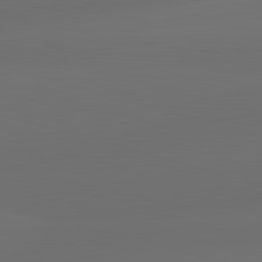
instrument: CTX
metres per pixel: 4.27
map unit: lApd
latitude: 83.3481
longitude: -133.1970
